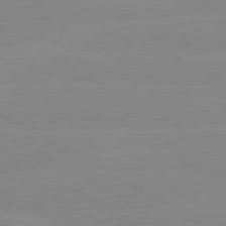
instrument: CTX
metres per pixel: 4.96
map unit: lApd
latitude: 80.0633
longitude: -126.8758
